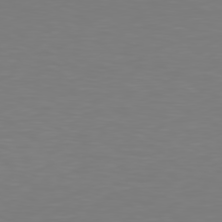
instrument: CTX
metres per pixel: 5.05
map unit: Hpe
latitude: 78.5357
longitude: -136.9892
